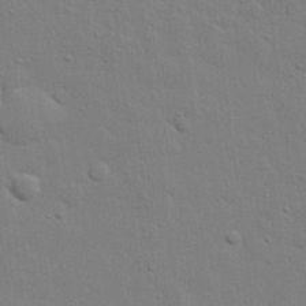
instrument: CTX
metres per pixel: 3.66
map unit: eHh
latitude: 25.6127
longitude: -81.4993
